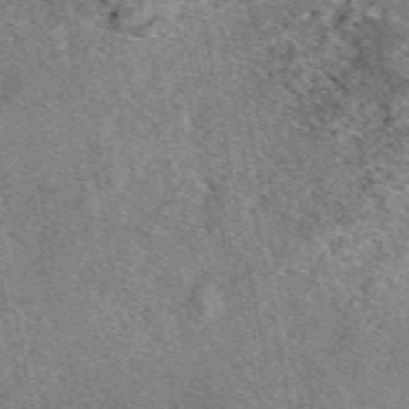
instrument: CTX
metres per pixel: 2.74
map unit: eAb
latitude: 48.5924
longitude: 111.5966
